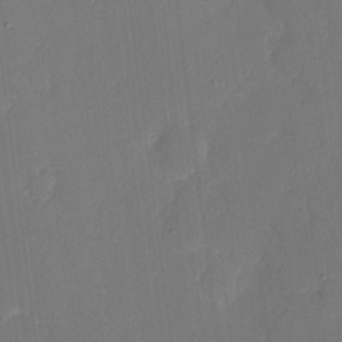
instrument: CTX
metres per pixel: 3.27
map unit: eHh
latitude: 5.7639
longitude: -68.4034
